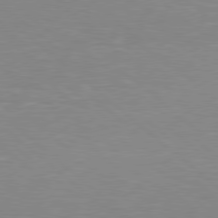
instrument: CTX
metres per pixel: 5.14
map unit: Hpe
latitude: 78.3279
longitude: -125.4426
